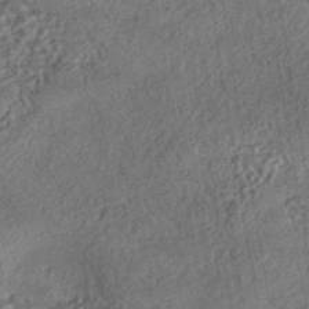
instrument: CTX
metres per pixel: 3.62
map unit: eHh
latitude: -42.9352
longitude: 120.8975
